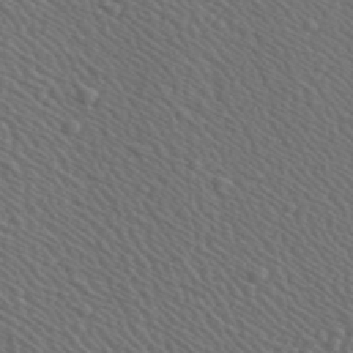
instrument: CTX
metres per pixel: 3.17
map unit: lHvf
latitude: 37.6883
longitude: -87.3670
